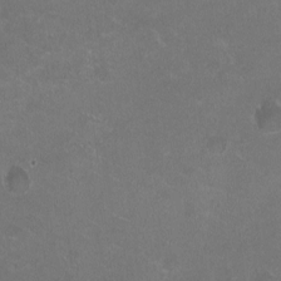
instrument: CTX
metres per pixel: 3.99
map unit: HNhu
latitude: -2.2172
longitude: -0.3845
